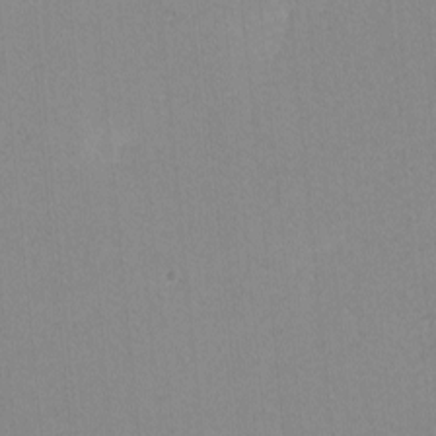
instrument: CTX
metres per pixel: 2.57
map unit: lHvf
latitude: -11.3132
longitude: -103.4804
